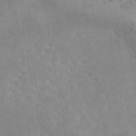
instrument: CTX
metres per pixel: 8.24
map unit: eAb
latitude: 45.2726
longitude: 124.4062
